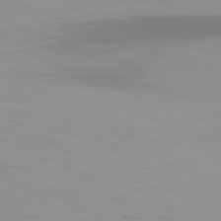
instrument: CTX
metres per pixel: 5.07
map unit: Ap
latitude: -79.9556
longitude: -92.2900
